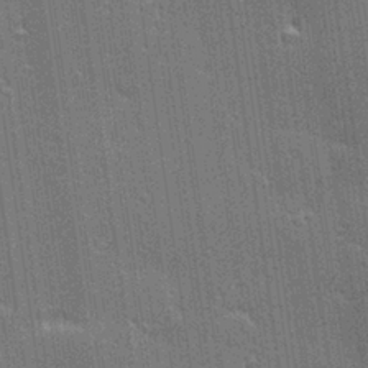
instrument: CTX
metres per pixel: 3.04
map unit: Hve
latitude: 28.1578
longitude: -93.0458
